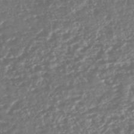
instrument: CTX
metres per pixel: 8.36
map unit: ANa
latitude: -43.3698
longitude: 107.9556
